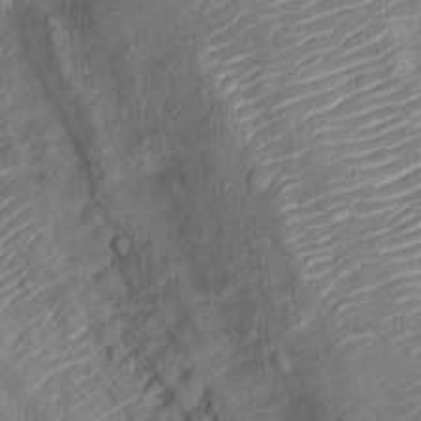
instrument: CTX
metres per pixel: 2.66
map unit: Ht
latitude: 14.0633
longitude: -40.5923
